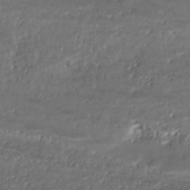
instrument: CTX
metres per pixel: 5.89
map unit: ANa
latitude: -42.4440
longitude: 109.0864
